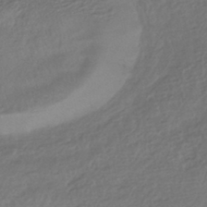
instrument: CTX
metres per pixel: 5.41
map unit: HNhu
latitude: -43.7855
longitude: 96.5385
